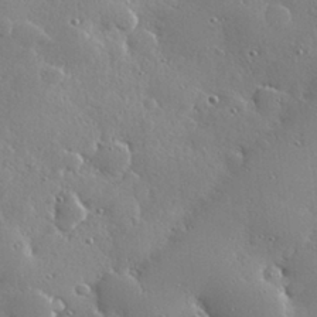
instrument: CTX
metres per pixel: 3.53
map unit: Hve
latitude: 28.9136
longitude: -91.7828
